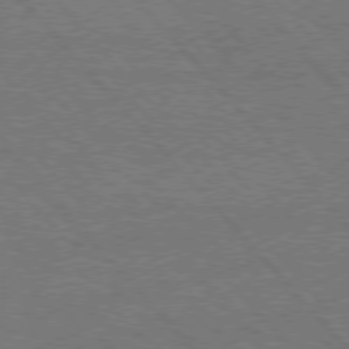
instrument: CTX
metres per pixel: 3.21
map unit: Hpe
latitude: 75.8583
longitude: -158.1200
